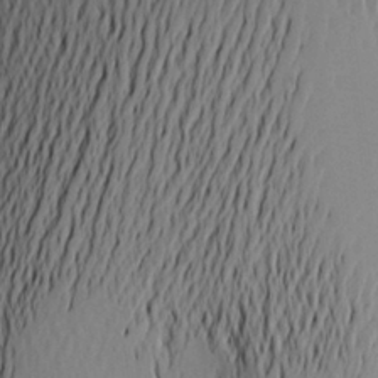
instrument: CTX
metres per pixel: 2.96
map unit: Aa
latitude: 21.8961
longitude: -146.5357
